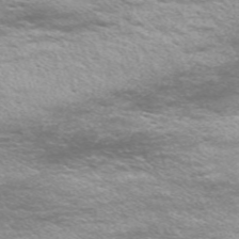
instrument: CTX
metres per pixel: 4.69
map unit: Nve
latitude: -59.1053
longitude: 57.5210
